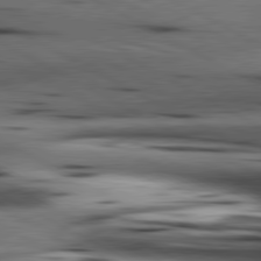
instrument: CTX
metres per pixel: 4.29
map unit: lApd
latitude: 80.7246
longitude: 157.2187
